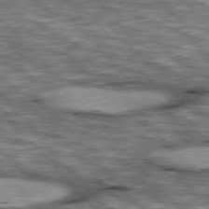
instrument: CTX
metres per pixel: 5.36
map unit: lApd
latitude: 76.7624
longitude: -49.4048
